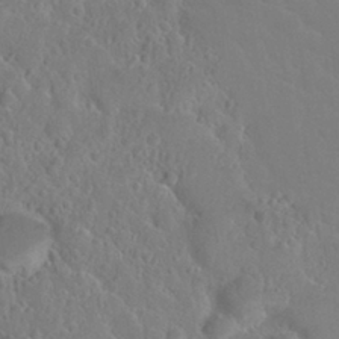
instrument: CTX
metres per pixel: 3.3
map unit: Nhu
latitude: 28.8191
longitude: -52.3467
